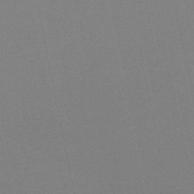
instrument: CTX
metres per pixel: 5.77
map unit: HNb
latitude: -49.3699
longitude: -52.4223
